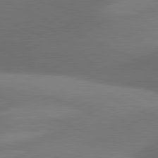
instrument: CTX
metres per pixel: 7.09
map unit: lApd
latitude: 81.1403
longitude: 130.3873
